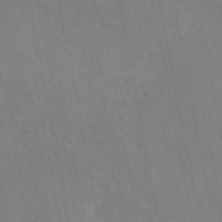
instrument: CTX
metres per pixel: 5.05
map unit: HNb
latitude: -52.5195
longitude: -50.0444
